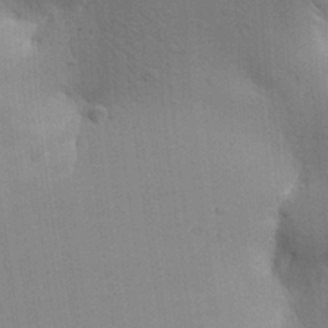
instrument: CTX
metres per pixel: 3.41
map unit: Aa
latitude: 26.5546
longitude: -143.0836
